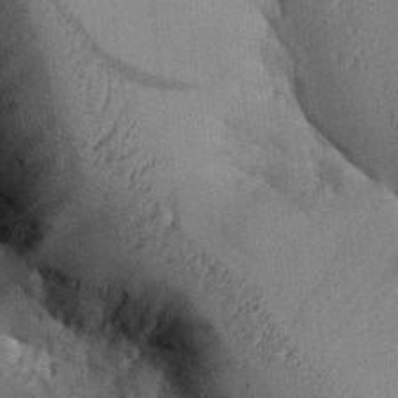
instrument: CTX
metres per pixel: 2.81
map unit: Aa
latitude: 27.1592
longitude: -134.7624
